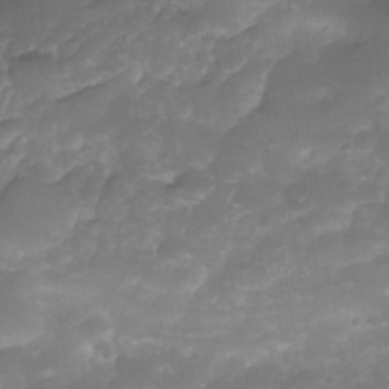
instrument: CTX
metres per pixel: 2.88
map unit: Nhe
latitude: -34.8786
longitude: -146.3279
